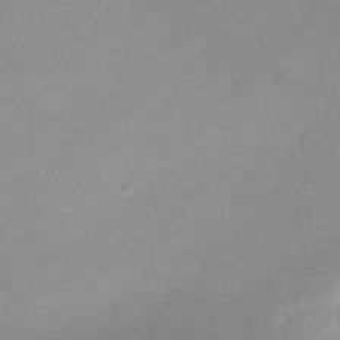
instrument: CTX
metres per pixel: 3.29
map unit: Nhu
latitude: -24.0094
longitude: -70.2144
